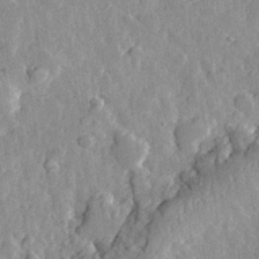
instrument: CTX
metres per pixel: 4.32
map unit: eHh
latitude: 32.2334
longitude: -79.6316
